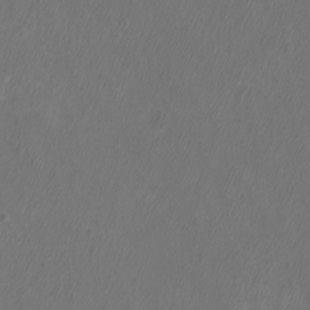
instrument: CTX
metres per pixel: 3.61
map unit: eHh
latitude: -7.1809
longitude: -76.4034
